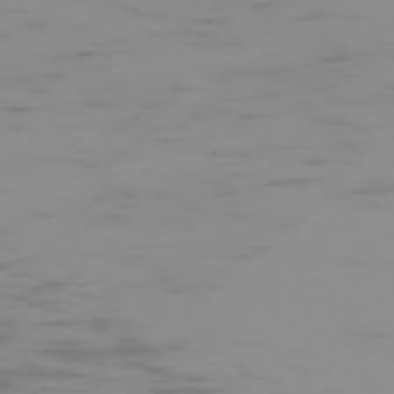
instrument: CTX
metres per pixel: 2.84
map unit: Hpe
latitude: -74.2173
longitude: 6.7463
